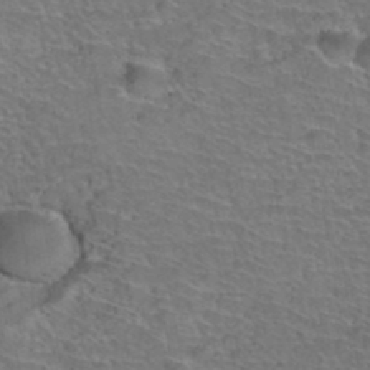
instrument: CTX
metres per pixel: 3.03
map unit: Hto
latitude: 37.4049
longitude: -43.8394
